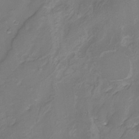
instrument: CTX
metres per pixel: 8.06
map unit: Nhu
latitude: -9.6911
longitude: -77.1214
